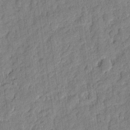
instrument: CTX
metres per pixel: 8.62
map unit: eHh
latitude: 6.6679
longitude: -75.7072
